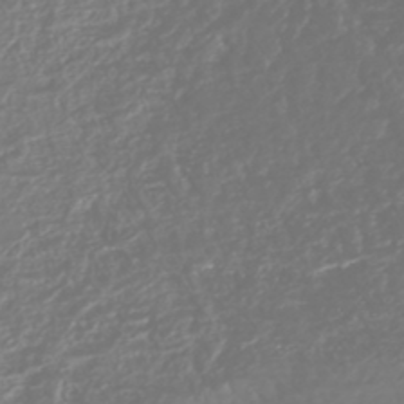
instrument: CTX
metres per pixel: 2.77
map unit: HNhu
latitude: -45.1431
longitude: 98.8975
